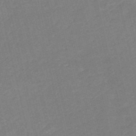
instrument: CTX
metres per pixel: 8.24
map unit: HNb
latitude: -52.9163
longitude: -48.4412
